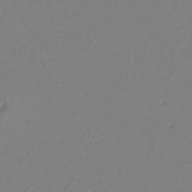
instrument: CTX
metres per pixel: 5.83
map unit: eHh
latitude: -42.4628
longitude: -33.0081
